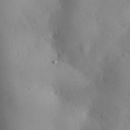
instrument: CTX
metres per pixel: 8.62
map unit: eHh
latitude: 25.7827
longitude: -67.7827
